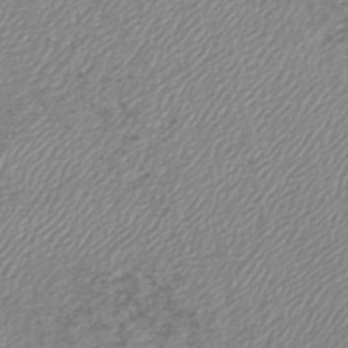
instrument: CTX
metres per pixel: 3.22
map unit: lHb
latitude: -45.2376
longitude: 74.0472
